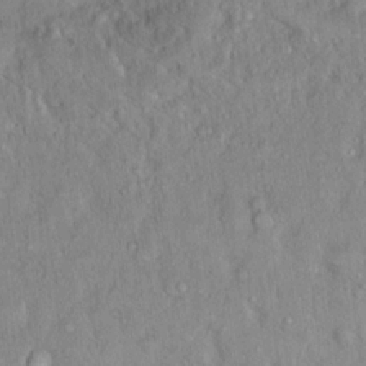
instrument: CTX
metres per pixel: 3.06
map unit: Ht
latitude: 14.6302
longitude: -37.7828
